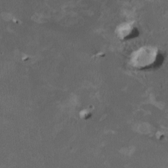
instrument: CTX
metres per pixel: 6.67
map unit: HNhu
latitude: 1.7638
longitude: -4.9514
